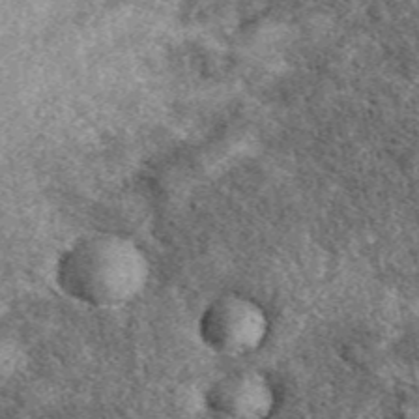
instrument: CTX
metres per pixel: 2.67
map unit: eAb
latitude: 39.2159
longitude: 110.1039
